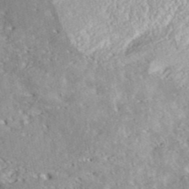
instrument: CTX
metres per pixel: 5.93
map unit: ANa
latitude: 39.5371
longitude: 30.4440
